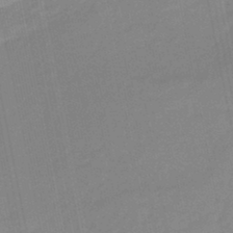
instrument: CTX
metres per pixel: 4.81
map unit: eHb
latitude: -44.0472
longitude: 87.2754
